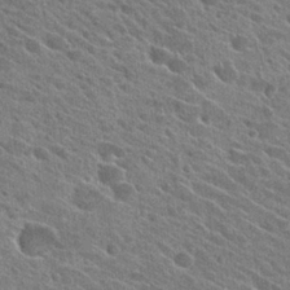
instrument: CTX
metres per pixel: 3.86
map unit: Hto
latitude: 25.7638
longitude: -40.7813
